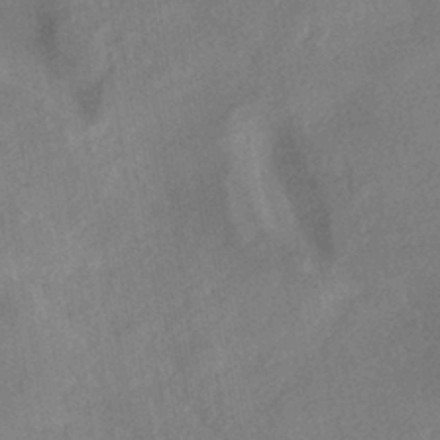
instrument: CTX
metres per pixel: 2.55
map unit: HNhu
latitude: -40.3873
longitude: 98.2928
